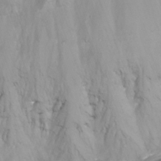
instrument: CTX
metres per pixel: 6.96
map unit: Nhu
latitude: -14.0283
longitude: -60.0255
